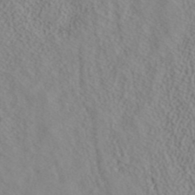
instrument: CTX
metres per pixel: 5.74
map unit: ANa
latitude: 40.3656
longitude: 23.9178
